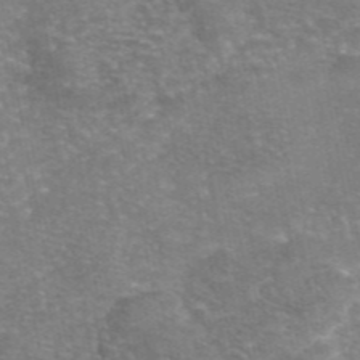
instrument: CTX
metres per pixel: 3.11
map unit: eAb
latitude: 45.9717
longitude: 105.5777
